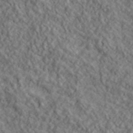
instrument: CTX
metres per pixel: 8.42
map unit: lHvf
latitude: 39.5938
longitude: -89.5560
